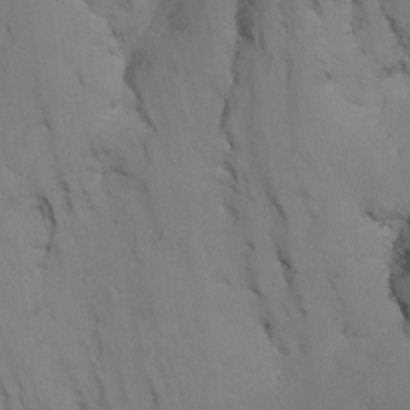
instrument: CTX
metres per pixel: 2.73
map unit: Nhu
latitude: -15.7856
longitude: -57.6693
